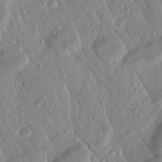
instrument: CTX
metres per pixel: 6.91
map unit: Htu
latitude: -0.7841
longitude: 171.6722
